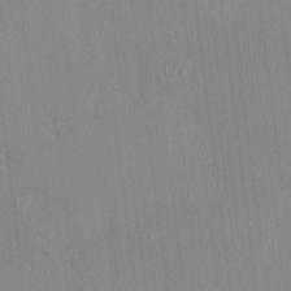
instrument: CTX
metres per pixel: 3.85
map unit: HNhu
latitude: 6.7057
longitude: 2.3495
